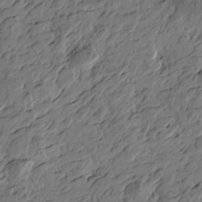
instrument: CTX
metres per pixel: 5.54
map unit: Htu
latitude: -3.8800
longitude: -178.1767
